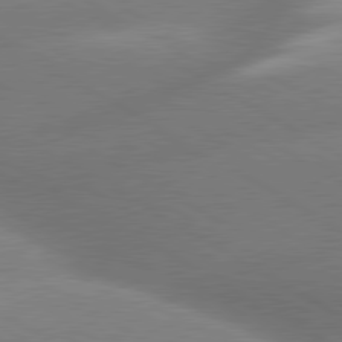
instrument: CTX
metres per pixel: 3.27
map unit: lApd
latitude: 80.1389
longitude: -155.6694
